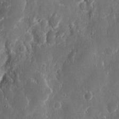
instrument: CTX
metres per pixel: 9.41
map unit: eHh
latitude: 11.6316
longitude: -72.2712
